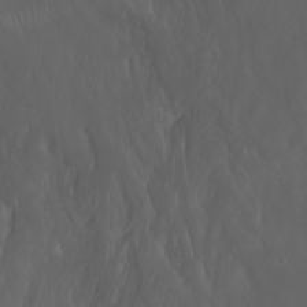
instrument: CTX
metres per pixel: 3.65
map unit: Nhu
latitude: -6.6707
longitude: -76.3278
